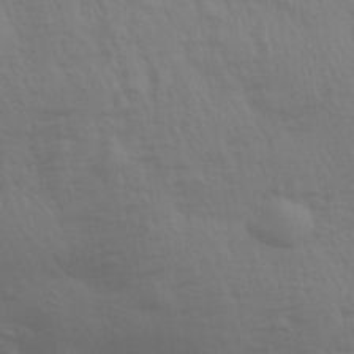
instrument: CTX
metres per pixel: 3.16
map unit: Aa
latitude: 29.7260
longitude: -135.0836
